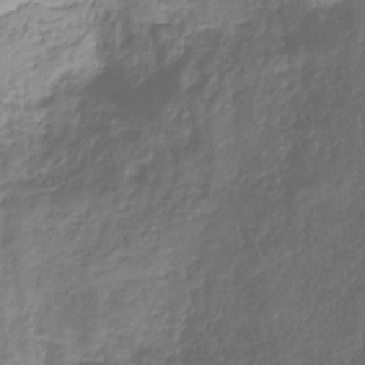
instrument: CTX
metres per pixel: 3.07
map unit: HNhu
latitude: -29.3888
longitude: 66.7652
